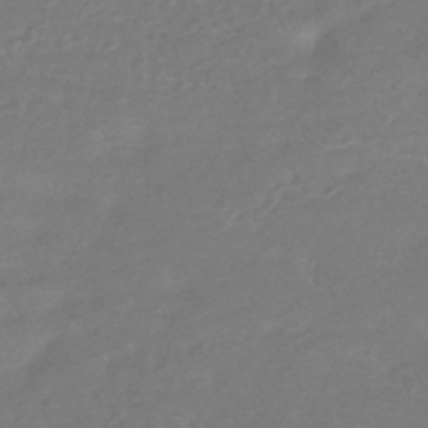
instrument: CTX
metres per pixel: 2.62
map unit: HNhu
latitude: -43.0297
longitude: 92.4629
